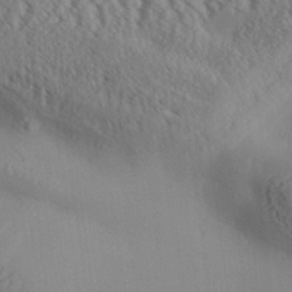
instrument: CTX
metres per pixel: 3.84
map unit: Aa
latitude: 31.7072
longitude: -141.8016
